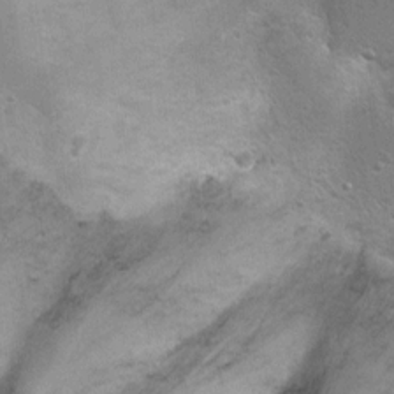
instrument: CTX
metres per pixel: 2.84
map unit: Ht
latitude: 4.9325
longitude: -28.5357
